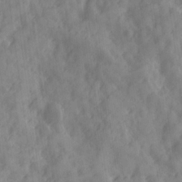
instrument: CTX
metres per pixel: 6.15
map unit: Ave
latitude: 19.0836
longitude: -131.8206
